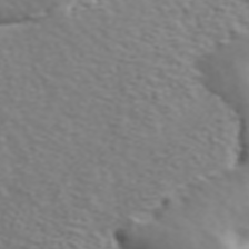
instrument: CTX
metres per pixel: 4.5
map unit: ANa
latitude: 45.2537
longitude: 27.9367
